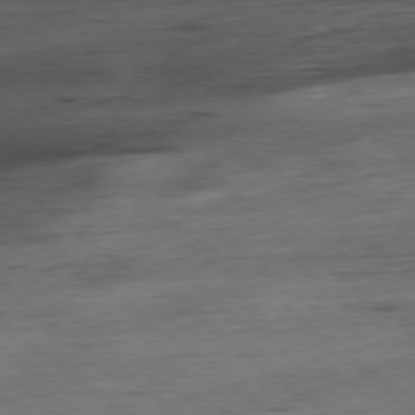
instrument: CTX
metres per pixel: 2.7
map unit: Hpe
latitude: -79.1620
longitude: 11.5588
